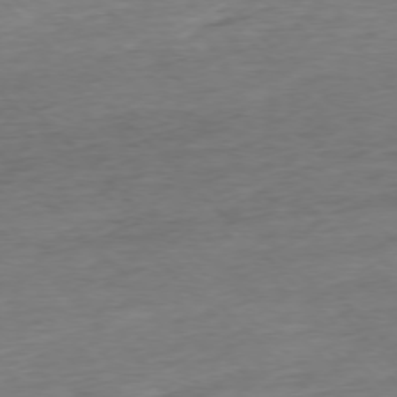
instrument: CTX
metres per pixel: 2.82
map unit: Ap
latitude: -76.9164
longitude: -97.8394
